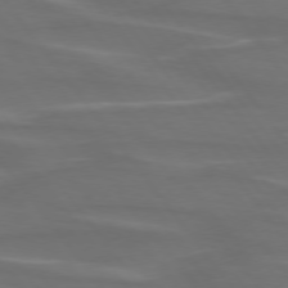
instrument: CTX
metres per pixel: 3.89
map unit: lApd
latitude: 75.1970
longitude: -79.7450
